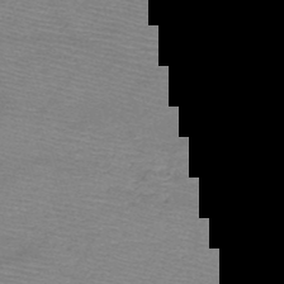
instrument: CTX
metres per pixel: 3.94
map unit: HNb
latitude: -48.9920
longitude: -41.8961
